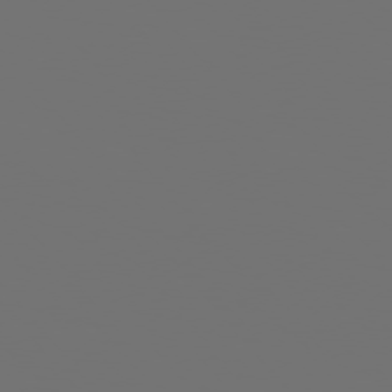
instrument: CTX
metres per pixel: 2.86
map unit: Hpe
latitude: 76.0822
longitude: -141.4048
